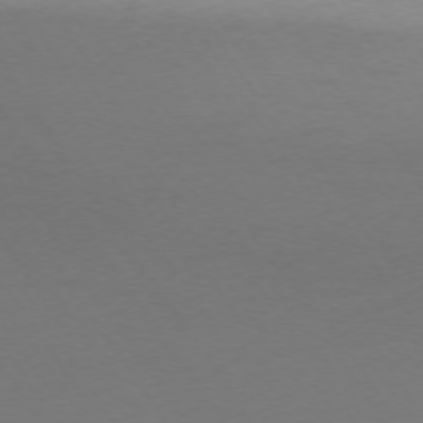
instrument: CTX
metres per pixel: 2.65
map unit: Ap
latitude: -75.1432
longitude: -67.9339
